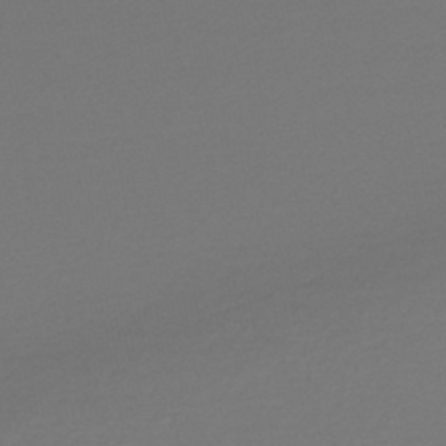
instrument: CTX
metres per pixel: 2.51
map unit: lHb
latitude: -45.7478
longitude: 68.5762
